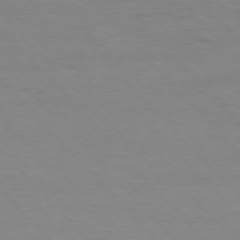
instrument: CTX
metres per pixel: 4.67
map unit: Ap
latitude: -77.1053
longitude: -83.3670
